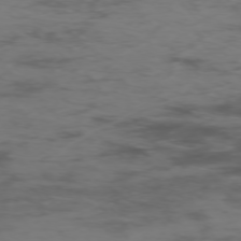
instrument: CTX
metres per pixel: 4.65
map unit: Hpe
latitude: -75.6533
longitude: -19.6882
